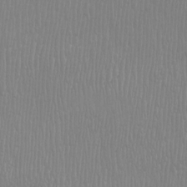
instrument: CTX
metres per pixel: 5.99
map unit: Htu
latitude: -8.4440
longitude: -75.9906
